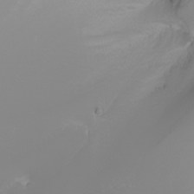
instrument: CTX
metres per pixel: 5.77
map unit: Nhu
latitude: -8.6707
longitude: -95.2726
